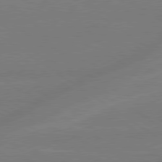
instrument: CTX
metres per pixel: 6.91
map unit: lApd
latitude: 79.1592
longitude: -143.0270
